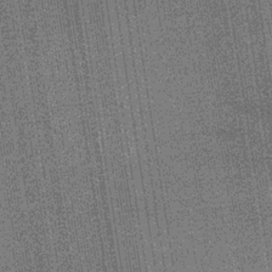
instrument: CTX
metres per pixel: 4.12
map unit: lHb
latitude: -35.0108
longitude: 63.3320
